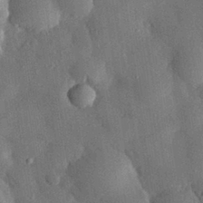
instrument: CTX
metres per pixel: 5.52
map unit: eHh
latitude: 30.2901
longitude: -80.4979
